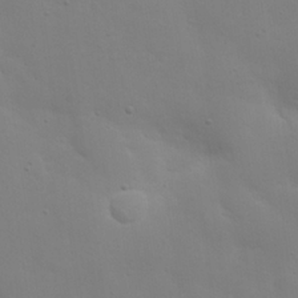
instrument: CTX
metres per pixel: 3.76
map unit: eHh
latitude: 24.2522
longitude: -65.6505
